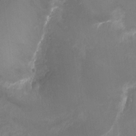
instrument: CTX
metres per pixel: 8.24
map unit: Ht
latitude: -16.9164
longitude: -44.8002
